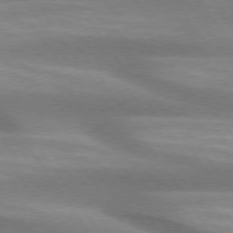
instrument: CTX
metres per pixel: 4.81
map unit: lApd
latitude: 74.4601
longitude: -49.1592
